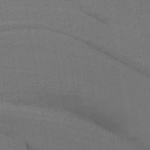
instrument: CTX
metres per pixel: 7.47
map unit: lHb
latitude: -38.8975
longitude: 55.0487
